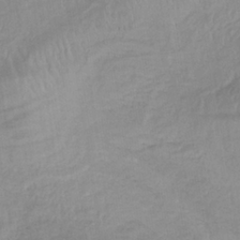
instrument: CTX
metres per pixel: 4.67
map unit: lHb
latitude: -34.0094
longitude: 68.8030
